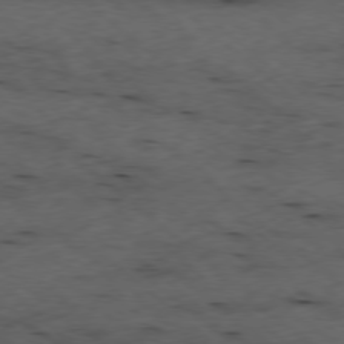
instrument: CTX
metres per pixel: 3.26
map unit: Ap
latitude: -78.5762
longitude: -60.0255
